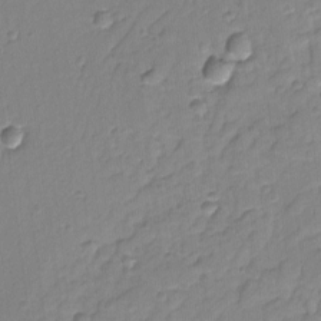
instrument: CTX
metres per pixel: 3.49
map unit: lAvf
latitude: -9.1809
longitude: -120.7624
